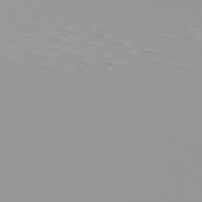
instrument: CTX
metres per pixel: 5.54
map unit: Hpe
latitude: 77.2915
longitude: -139.1025
